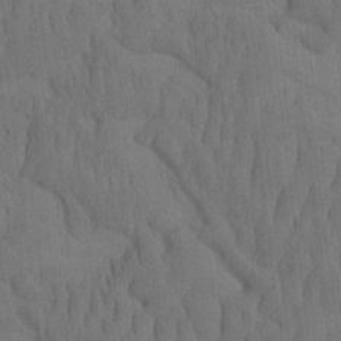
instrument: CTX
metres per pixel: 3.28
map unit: eHh
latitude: -1.9556
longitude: 16.4818
